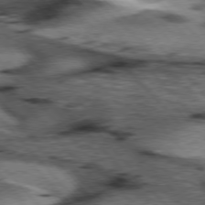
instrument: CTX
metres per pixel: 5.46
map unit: lApd
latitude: 77.0458
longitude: -49.3482
